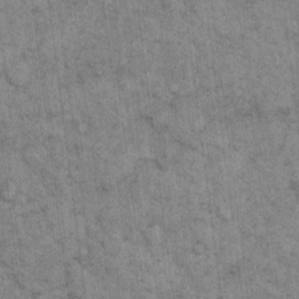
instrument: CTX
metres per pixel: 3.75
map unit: eHh
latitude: 15.2915
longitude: -65.7072
